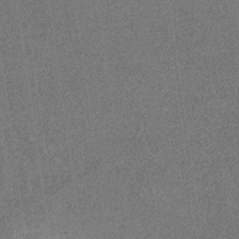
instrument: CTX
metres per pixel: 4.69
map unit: eHb
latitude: -31.1809
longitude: 67.7855
